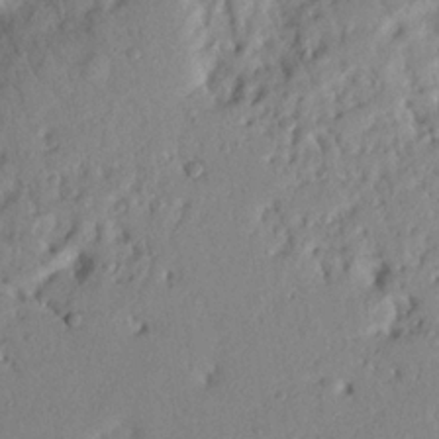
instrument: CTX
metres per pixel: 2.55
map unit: Nhu
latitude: 20.0255
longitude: -77.3103
